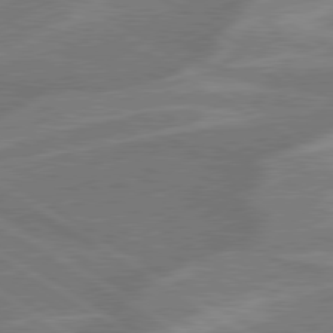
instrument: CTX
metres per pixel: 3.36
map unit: lApd
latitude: 79.4427
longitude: -123.4237
